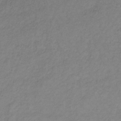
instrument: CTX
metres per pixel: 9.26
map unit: lHb
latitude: -35.4076
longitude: 71.8234
